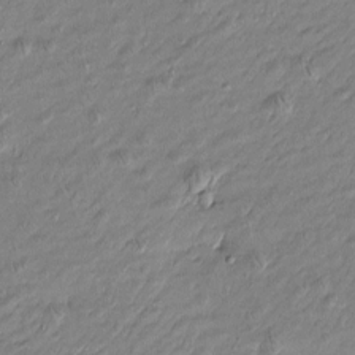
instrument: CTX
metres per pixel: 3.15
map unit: Htu
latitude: -5.9556
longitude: 177.0298
